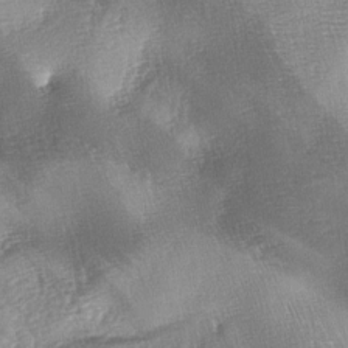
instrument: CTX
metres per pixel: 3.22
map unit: lAa
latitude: -4.8408
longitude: -127.5560
